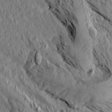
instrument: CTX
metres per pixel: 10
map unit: Aa
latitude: 14.5546
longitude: -144.1200
